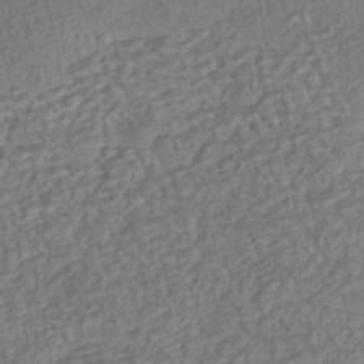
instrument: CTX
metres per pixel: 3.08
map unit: eHh
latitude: -43.4454
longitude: 120.8786
